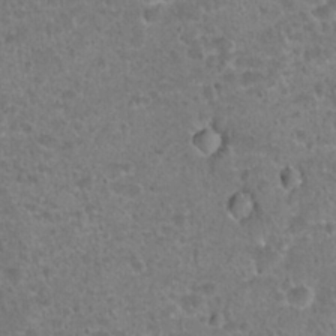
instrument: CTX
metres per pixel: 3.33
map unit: Hto
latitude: 22.3467
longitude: -48.1767
